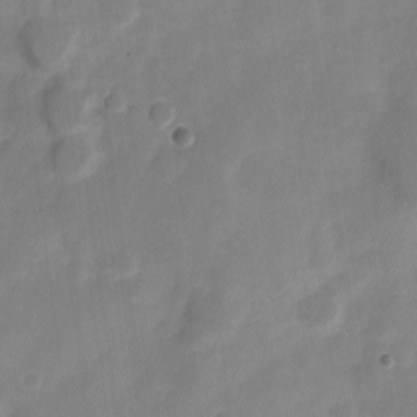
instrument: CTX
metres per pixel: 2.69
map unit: Nve
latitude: -21.3131
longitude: 107.5588
